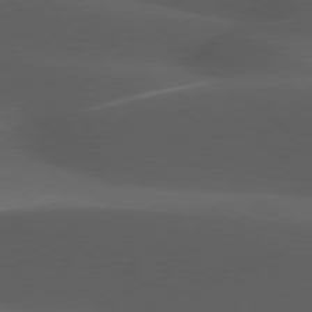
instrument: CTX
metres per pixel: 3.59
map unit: lApd
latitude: 77.7638
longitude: -54.8569
